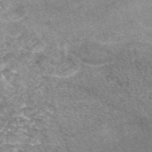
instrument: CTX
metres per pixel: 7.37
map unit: eAb
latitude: 48.7813
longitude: 122.4629
